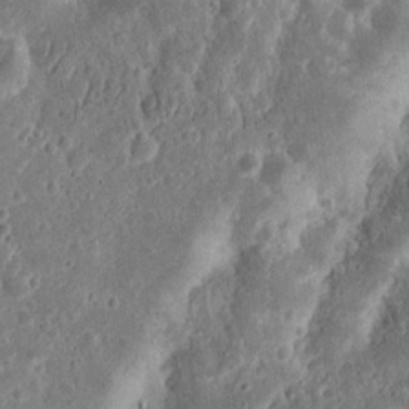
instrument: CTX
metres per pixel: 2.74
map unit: Ht
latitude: 13.1970
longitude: -74.0822
